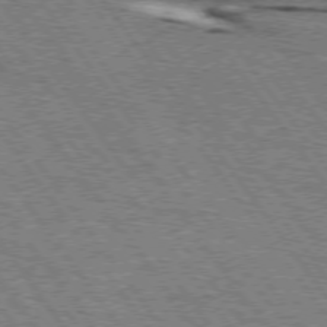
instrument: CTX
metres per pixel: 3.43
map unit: lApd
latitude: 74.3089
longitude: -74.0255
